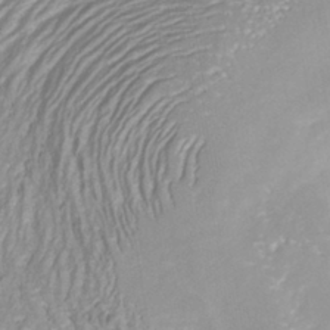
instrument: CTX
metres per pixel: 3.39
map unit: ANa
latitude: -41.2565
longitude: 104.8030
